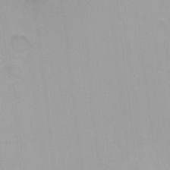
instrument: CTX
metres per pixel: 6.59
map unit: Ht
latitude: 3.1025
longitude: -34.0444
